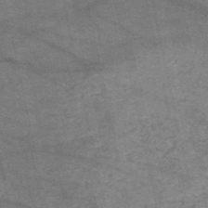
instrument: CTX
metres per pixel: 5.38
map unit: HNb
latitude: -53.7477
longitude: -46.2712
